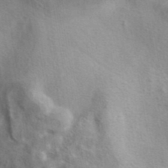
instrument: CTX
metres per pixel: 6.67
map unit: eAb
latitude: 40.6679
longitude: 104.6707
